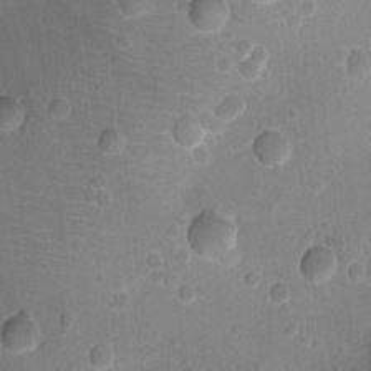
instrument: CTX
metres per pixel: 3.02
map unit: Ht
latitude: -7.8422
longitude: -21.4616
